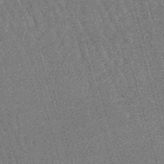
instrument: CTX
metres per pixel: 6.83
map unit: lHb
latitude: -45.9178
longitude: 77.6911
